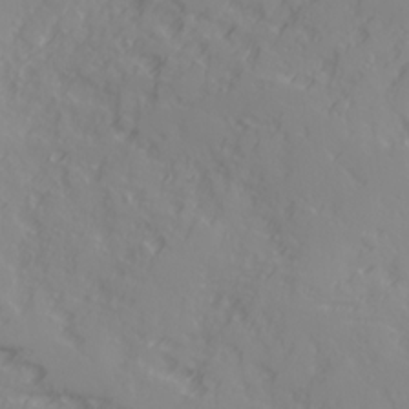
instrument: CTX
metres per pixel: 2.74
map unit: Ave
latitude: 17.7828
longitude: -129.2537
